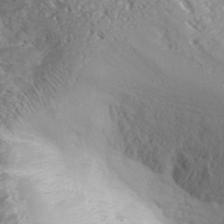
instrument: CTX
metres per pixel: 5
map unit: Hve
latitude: 32.7246
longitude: 148.6330
